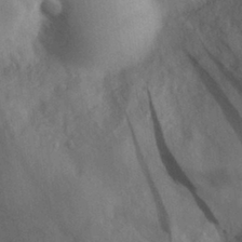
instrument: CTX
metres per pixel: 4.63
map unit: eHh
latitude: 30.4223
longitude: -72.1956
